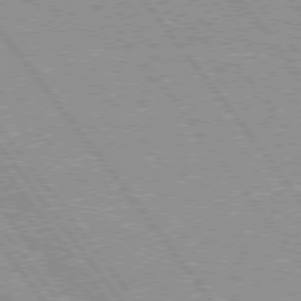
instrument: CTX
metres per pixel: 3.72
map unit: Hpe
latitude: 75.7450
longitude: -156.2522
